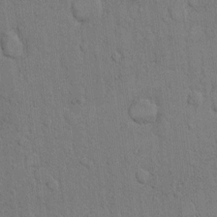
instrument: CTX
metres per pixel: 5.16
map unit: Hto
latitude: 8.4034
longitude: -60.8947
